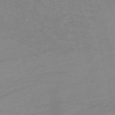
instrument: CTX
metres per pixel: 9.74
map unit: HNb
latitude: -54.3684
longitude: -45.5182
